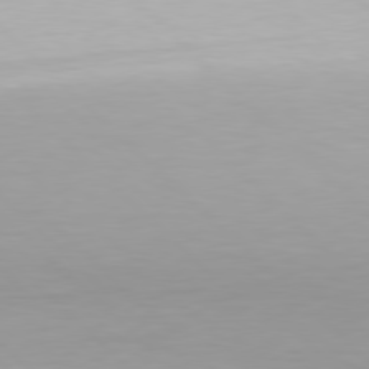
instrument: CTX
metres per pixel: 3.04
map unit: Hpe
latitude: 78.0255
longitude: -167.6693
